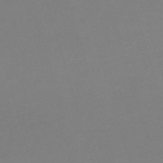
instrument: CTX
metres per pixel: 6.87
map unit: eHh
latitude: -62.2361
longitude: 48.8408
